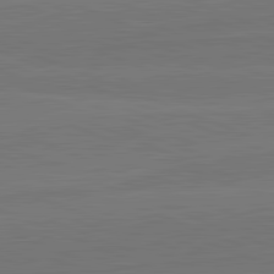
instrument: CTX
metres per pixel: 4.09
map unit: lApd
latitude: 82.4601
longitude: 165.9367
